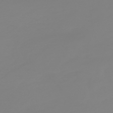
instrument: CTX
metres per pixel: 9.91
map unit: HNb
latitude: -52.4440
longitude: -38.5735
